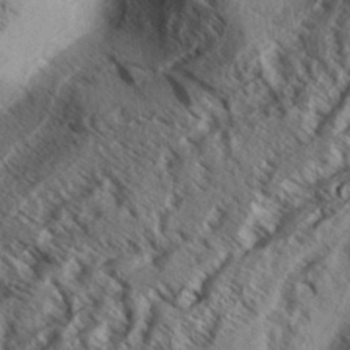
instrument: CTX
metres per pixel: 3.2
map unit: Aa
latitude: 33.3482
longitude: -137.9150
